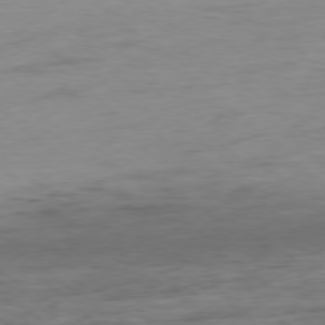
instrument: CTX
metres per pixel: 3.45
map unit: Hpe
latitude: -78.4629
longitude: -18.9324
